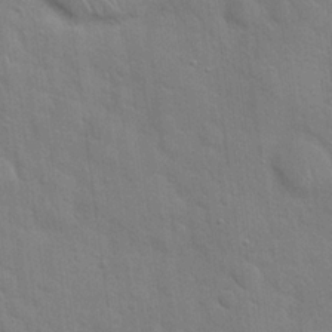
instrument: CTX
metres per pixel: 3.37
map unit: Hto
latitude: 21.2537
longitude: -52.0444
